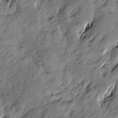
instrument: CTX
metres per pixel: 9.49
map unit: Htu
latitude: -4.9352
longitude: -176.2711
